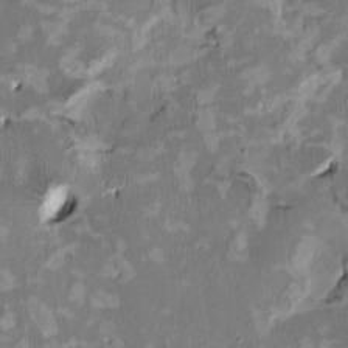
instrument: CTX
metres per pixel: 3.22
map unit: HNhu
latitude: 2.1955
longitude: -4.3656
